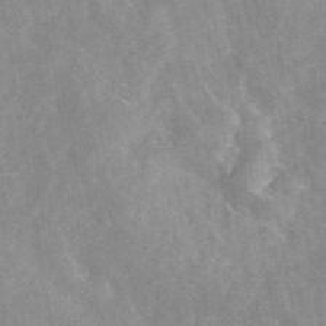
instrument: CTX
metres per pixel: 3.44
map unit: eAb
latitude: 45.6505
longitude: 126.9163
